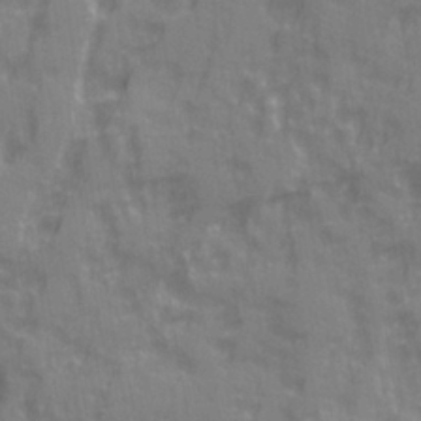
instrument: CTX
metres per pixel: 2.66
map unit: Ave
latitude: 20.4790
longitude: -132.3278
